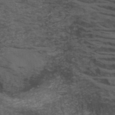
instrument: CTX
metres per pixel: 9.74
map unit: HNb
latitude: -46.0283
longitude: -45.5371
